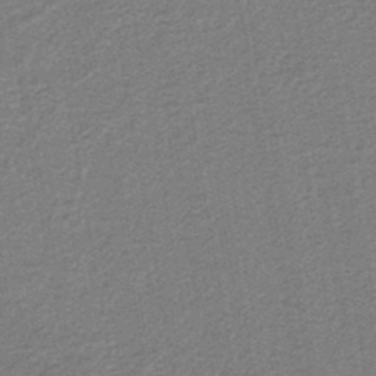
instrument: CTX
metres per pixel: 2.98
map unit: lHb
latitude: -39.7100
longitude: 54.6897
